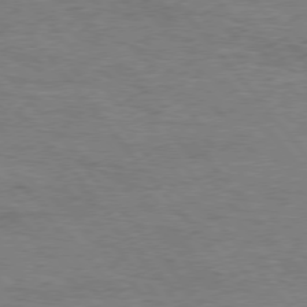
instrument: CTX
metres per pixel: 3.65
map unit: Hpe
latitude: 75.6127
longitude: -151.3859
